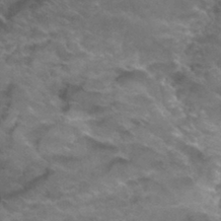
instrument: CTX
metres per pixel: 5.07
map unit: Hto
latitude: 32.5357
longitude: -46.4601
